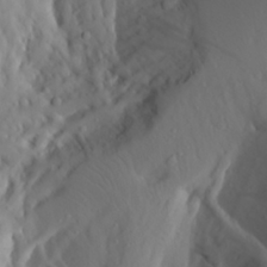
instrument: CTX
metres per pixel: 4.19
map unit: Aa
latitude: 27.3293
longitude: -147.1215
